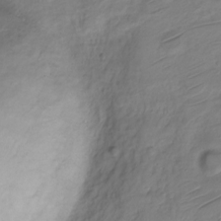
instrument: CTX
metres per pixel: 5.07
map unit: Nve
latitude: -19.2187
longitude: 106.8219
